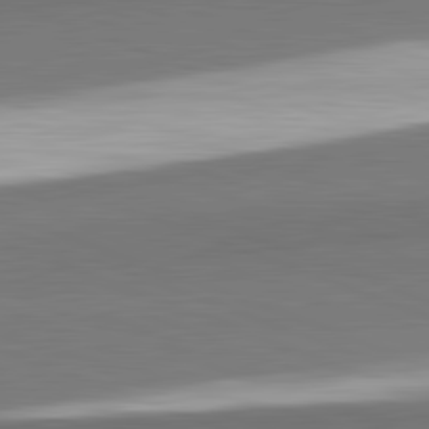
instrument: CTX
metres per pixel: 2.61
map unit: lApd
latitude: 82.4223
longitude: 153.3509
